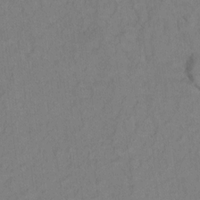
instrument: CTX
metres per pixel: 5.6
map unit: Hto
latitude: 7.1781
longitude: -37.6694
